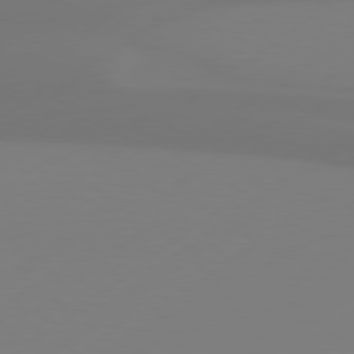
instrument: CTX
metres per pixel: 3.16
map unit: Hpe
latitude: 78.1200
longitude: -129.8772
